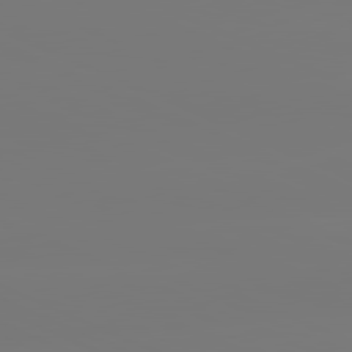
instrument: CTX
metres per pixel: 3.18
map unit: lApd
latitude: 81.6127
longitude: -149.2726
